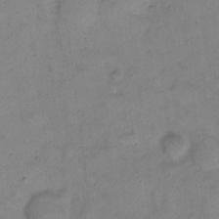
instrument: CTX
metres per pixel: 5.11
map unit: Hto
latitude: 6.4223
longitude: -61.8205
